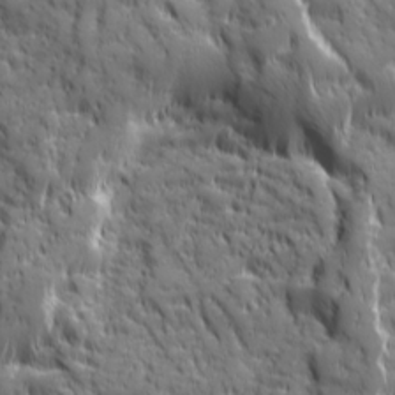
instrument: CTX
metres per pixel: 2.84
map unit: Ave
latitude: 19.5749
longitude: -133.0836
